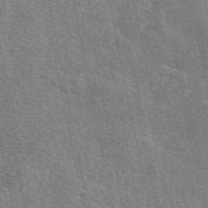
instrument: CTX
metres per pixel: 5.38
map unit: eAb
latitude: 50.7246
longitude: 113.4266
